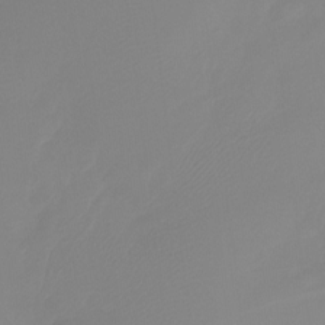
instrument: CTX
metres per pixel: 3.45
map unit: Htu
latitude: -13.4077
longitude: -49.4993
